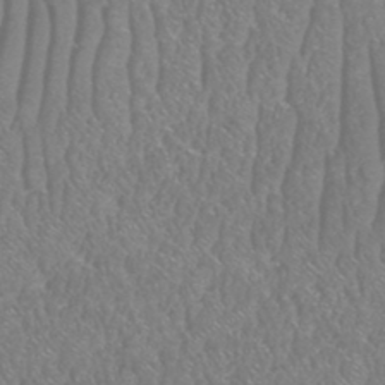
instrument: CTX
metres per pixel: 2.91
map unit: HNhu
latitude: -48.2173
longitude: 29.9745
